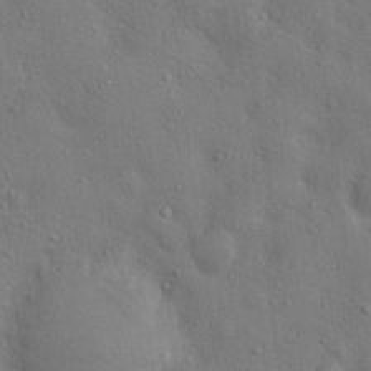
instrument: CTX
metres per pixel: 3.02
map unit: Nhu
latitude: 12.9703
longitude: -26.7435
